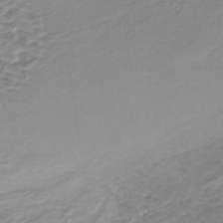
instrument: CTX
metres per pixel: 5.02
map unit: lHb
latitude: -40.8597
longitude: 64.4062
